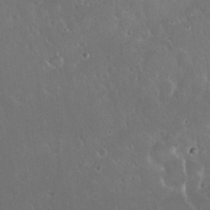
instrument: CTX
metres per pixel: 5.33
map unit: Hto
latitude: 19.4804
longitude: -58.0255
